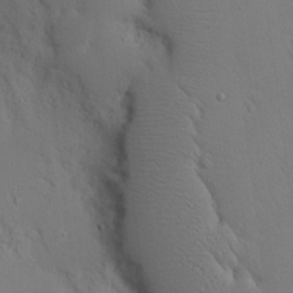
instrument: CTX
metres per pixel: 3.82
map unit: eHh
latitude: 20.1200
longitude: -71.1214
